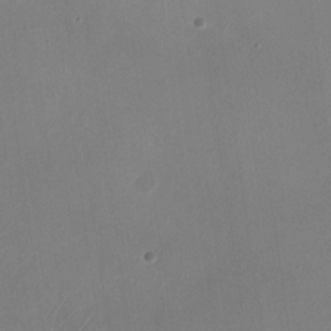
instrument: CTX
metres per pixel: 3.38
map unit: Nhu
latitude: -28.0661
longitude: -63.2726
